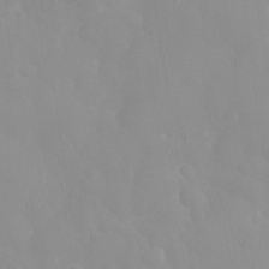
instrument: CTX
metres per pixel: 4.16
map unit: eHh
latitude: 32.0822
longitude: -59.5371
